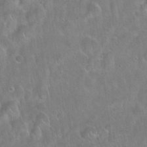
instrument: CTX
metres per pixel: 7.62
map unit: Hto
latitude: 21.8961
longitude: -51.8205
